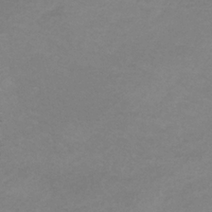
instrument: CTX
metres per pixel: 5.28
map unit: HNb
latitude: -33.8234
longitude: 60.8597
